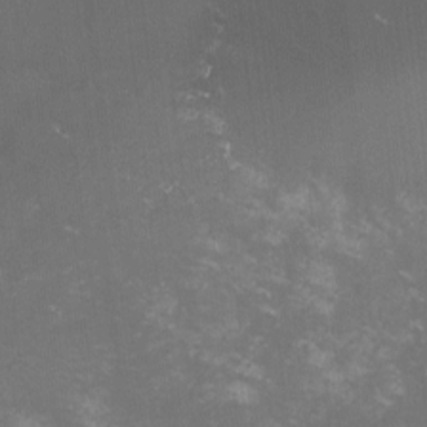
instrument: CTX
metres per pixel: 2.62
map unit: lHvf
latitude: -13.4643
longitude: -100.6113
